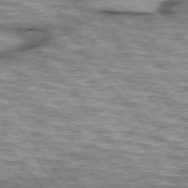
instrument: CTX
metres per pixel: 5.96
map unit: lApd
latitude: 76.0633
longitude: -48.5546
